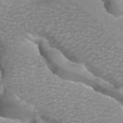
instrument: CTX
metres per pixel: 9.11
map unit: ANa
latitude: 44.3656
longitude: 25.6911
